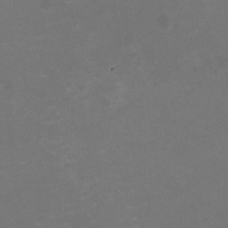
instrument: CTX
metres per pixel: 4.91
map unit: HNhu
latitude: -2.4628
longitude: -2.8002
